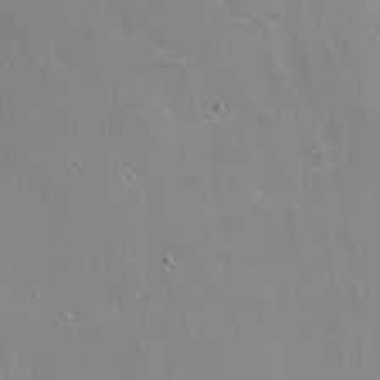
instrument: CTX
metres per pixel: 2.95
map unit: Nhu
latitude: -6.1794
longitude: -47.6883
